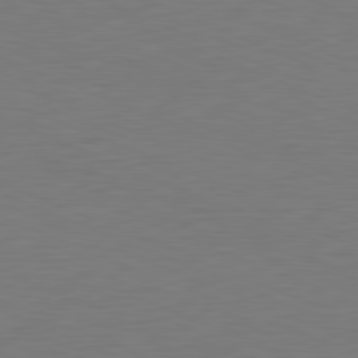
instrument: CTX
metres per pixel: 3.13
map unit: Hpe
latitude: -81.7478
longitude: 8.3117
